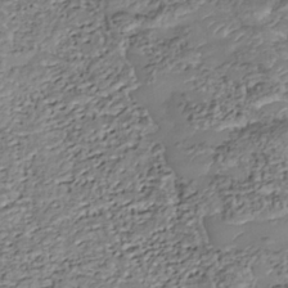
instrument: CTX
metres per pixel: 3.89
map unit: Nhu
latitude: -38.4251
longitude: -81.3671
